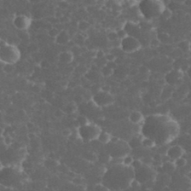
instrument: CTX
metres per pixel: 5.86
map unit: eHh
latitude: 33.3104
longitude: -63.9528
